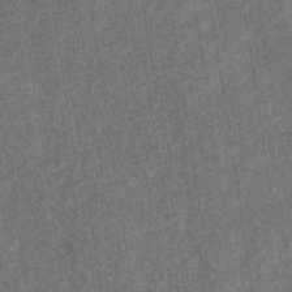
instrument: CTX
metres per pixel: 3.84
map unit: eHb
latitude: -34.7841
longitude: 76.7463
